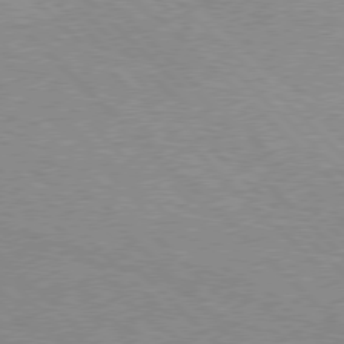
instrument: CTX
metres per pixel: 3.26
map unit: Hpe
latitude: 76.9136
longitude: -153.4049
